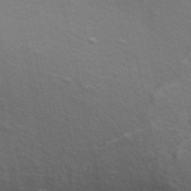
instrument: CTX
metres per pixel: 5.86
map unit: ANa
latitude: 49.1025
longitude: -75.2915
